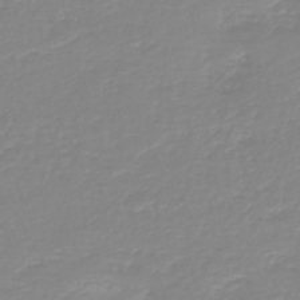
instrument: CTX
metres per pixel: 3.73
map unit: HNb
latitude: -44.6896
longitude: 53.9556
